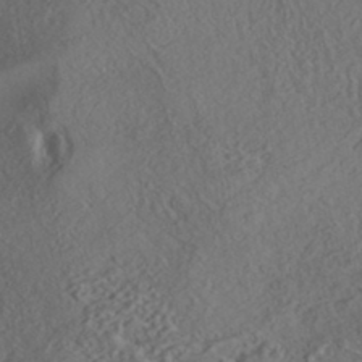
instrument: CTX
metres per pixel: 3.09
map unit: HNhu
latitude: -42.1983
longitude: 104.2361
